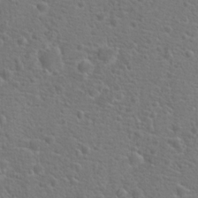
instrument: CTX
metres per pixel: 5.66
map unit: Hto
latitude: 18.1011
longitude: -42.2901
